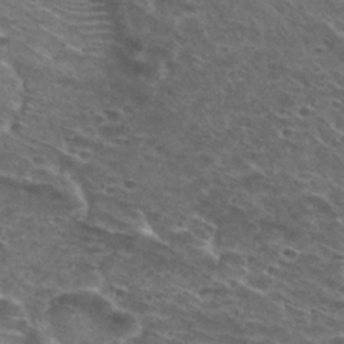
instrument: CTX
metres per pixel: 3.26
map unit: Hto
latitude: 29.6694
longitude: -47.2537
